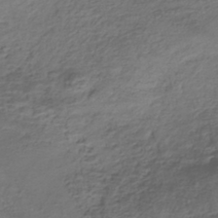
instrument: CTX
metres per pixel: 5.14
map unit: ANa
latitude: -42.6140
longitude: 108.8219
